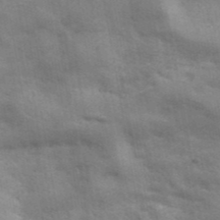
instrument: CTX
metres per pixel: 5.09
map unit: ANa
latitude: 42.1011
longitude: 17.2565
